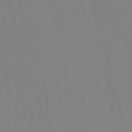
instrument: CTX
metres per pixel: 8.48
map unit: eHb
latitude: -50.7085
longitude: 71.9556
